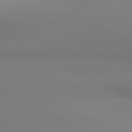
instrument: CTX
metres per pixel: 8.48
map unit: lApd
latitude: 80.8380
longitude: 145.7100
